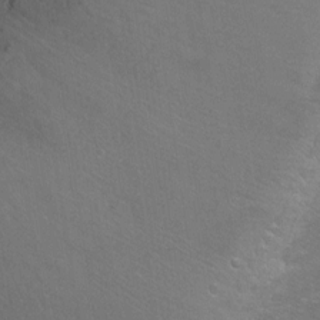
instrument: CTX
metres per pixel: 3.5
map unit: Ht
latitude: -8.9353
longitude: -36.6491
